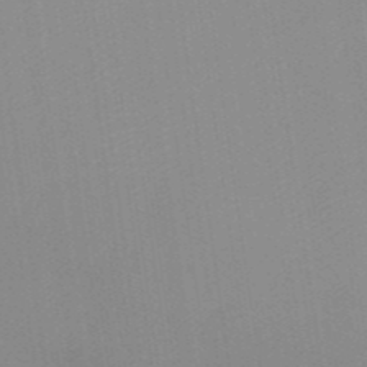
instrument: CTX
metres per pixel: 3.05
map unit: HNb
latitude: -44.9353
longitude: -43.2726
